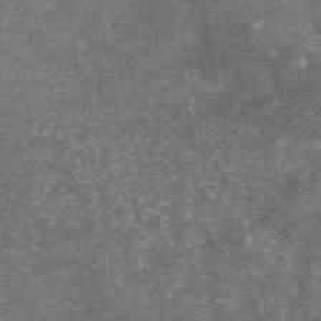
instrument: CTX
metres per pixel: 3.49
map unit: eAb
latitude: 46.4601
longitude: 120.8408
